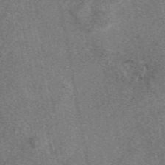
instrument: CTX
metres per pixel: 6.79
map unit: eAb
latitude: 48.3278
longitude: 109.9556
